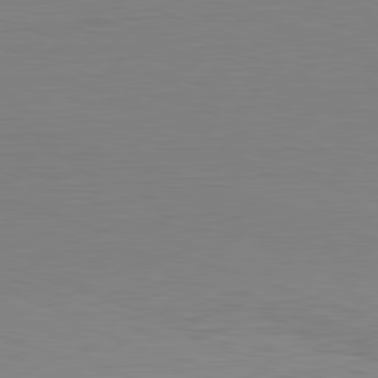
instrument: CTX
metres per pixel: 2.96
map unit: Hpe
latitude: -82.2172
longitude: 11.2754
